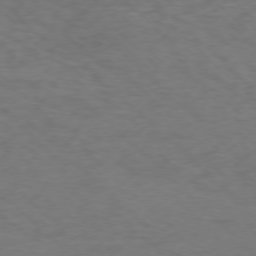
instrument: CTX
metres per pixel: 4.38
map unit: Ap
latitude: -76.0850
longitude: -78.2712
